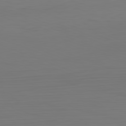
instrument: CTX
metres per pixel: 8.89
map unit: Hpe
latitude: -82.2739
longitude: 7.9556
